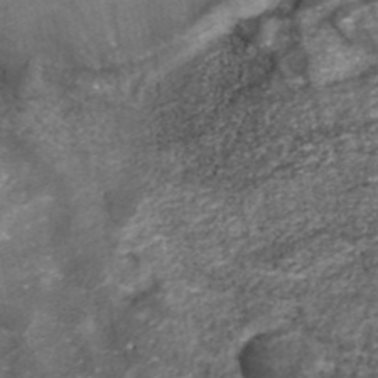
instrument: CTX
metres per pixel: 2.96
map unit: ANa
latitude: 41.9906
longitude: 27.4454
